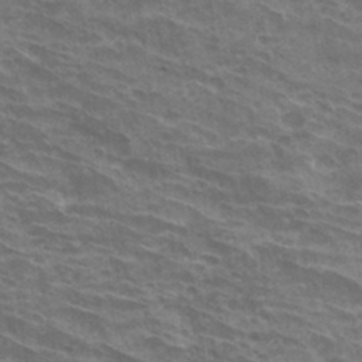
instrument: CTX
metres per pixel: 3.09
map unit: Hto
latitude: 33.1025
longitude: -42.8758
